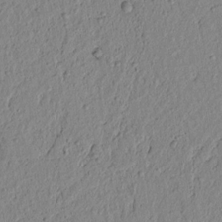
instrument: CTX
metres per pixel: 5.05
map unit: lAvf
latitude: 6.2522
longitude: 165.1431
